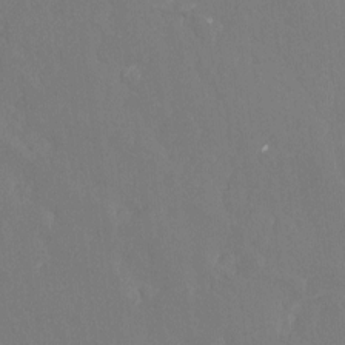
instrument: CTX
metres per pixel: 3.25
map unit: Hto
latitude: -8.3306
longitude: -47.2159
